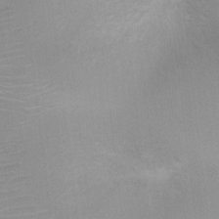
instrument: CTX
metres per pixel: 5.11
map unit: Ht
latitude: 3.0269
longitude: -25.6316
